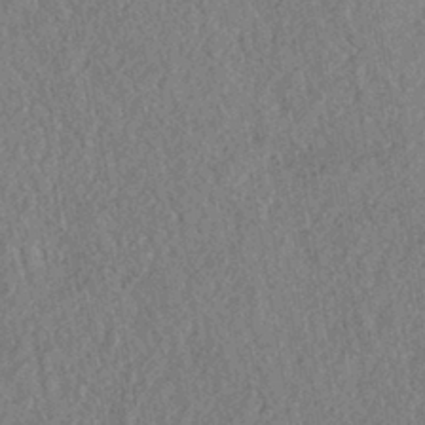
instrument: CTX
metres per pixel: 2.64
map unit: eHh
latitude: -42.6329
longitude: 117.7288
